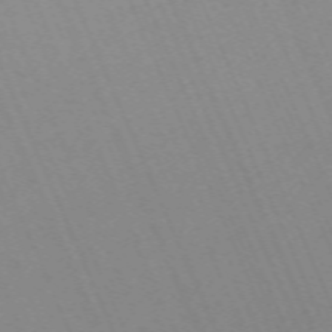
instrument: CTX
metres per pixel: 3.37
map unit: Nhu
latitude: -68.0283
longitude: 39.1431
